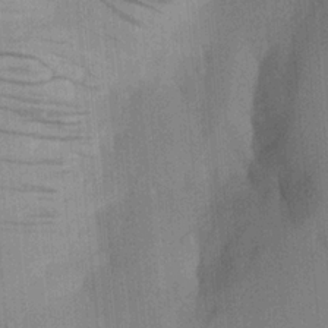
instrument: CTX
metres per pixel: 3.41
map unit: Aa
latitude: 20.8380
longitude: -144.1389
